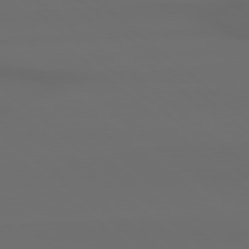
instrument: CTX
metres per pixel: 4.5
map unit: Hpe
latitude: 78.5357
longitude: -133.2348
